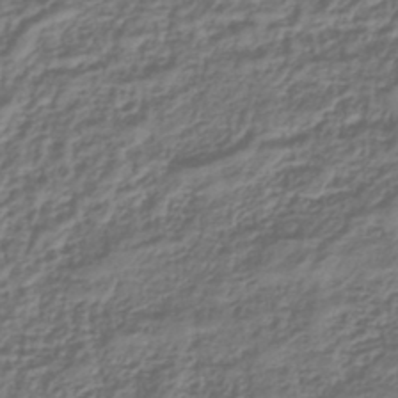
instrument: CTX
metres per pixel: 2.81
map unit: lHb
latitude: -39.7289
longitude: 71.4077
